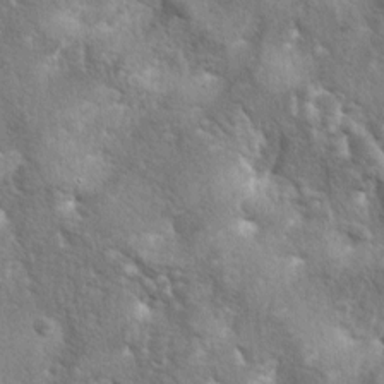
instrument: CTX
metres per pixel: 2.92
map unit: lAa
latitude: -5.4643
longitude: -125.7072
